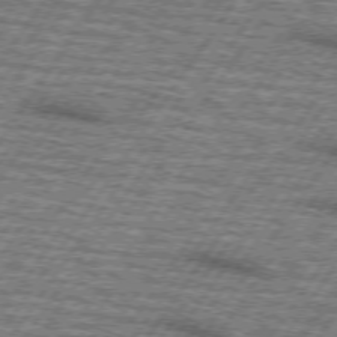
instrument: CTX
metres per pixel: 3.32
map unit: lApd
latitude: 73.4616
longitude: -70.4223
